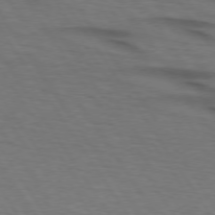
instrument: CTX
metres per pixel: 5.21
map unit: lApd
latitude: 74.3656
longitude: -74.3845
